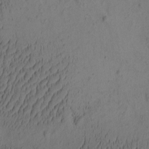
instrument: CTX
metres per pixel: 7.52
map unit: eHh
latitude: -1.6155
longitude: 16.7464
